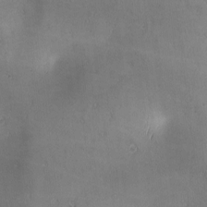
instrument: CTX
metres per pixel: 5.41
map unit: lAa
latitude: 1.4048
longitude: -117.0647
